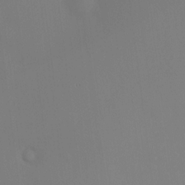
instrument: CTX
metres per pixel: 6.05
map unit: HNhu
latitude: 12.6680
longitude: 11.8234
